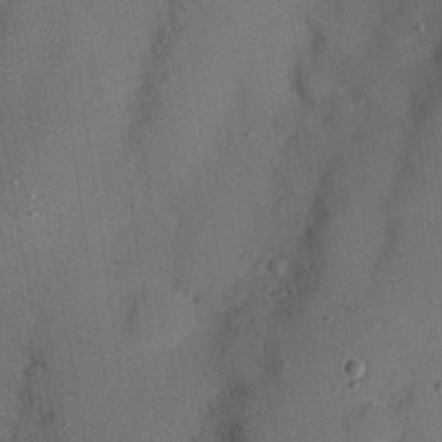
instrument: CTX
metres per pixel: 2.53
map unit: Nhu
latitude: 24.8380
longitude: -72.9703
